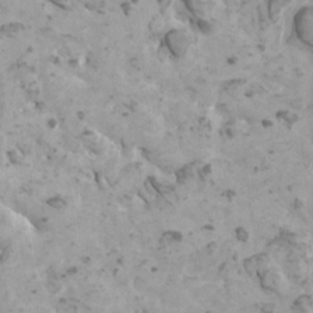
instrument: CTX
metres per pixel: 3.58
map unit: HNhu
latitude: 0.8002
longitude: 2.5573
